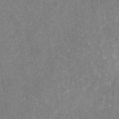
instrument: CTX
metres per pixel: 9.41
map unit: eHb
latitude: -30.7652
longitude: 69.2376
